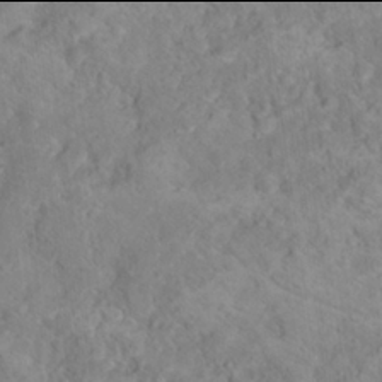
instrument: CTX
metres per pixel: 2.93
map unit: Hto
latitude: 17.9906
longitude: -38.2333
